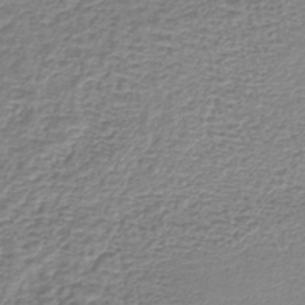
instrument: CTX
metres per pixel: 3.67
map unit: lHb
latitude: -42.4628
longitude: 72.9164
